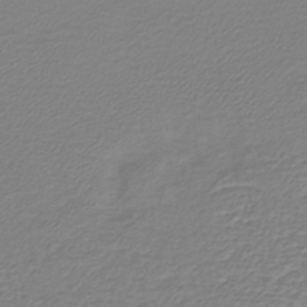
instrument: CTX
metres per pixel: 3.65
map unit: lHb
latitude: -41.5399
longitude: 61.4265
